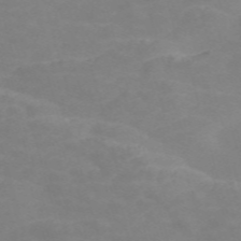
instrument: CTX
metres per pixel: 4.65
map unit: Nve
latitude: -59.3698
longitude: 60.7463
